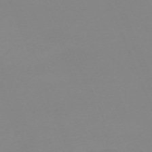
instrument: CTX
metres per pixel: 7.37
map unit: Nhu
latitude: -67.1242
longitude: 38.2173
